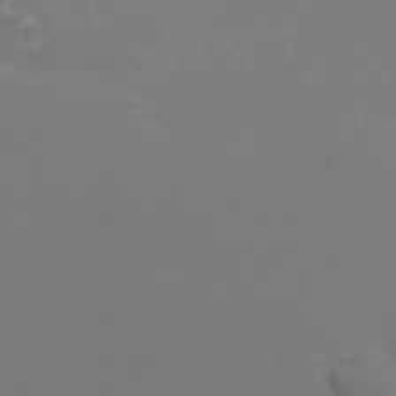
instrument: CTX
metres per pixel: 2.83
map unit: Nhu
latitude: -1.8990
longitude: -75.9150
